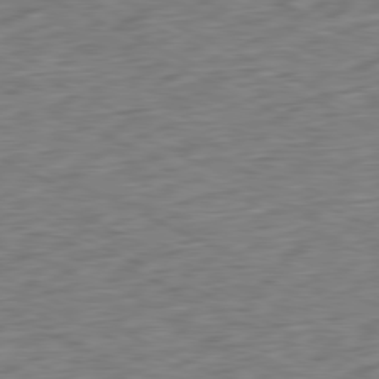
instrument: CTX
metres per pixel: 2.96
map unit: Ap
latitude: -80.9353
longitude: -71.7827
